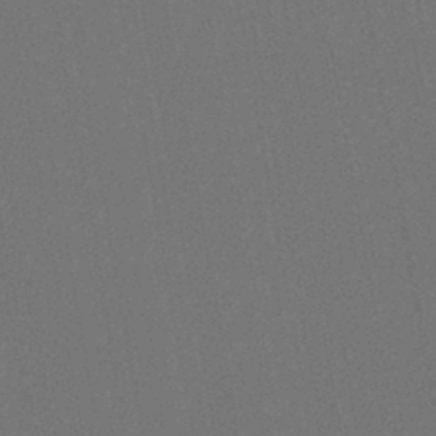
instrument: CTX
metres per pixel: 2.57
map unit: lHb
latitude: -43.5210
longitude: 68.5195
